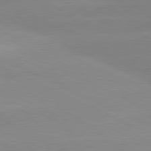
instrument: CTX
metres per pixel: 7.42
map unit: lApd
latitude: 81.2915
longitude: -151.8205
